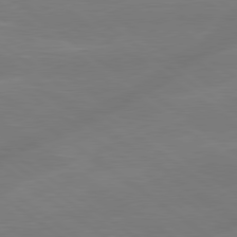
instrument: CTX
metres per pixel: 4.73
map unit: lApd
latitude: 79.1781
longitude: -142.0444
